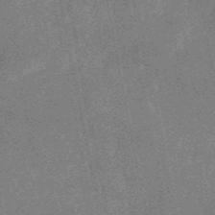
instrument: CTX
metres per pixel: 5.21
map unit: HNb
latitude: -52.8030
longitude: -49.3860
